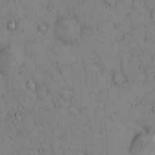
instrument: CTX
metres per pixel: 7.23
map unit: Hto
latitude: 12.5357
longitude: -59.1970
